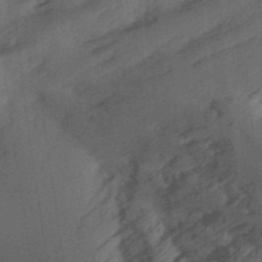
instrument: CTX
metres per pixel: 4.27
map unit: Ave
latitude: 23.2159
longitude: -136.4223
